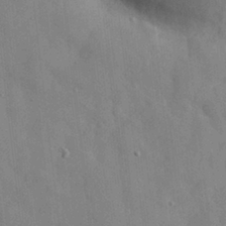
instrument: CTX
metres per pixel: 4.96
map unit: eHh
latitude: 30.9703
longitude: -72.1200
